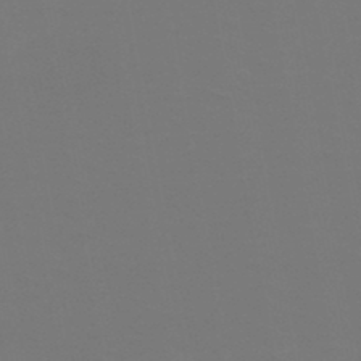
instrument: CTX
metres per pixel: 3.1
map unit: HNb
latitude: -46.8597
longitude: -44.4034
